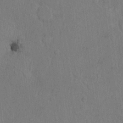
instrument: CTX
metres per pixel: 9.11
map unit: Hto
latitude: 8.7435
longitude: -60.8191
